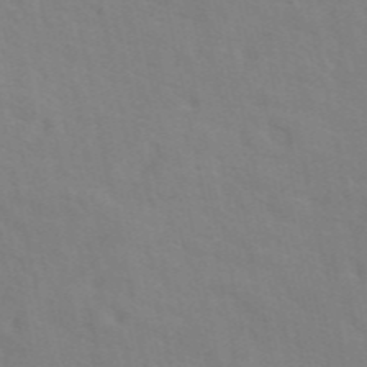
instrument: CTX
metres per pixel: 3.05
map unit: ANa
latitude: 48.6679
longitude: -76.1955
